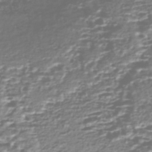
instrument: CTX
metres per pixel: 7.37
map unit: Nhe
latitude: -47.1431
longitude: -171.9150
